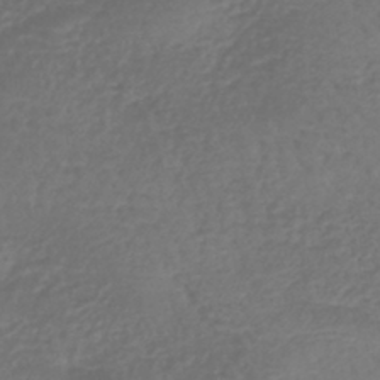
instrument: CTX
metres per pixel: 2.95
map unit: lHb
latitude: -43.8044
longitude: 81.2754
